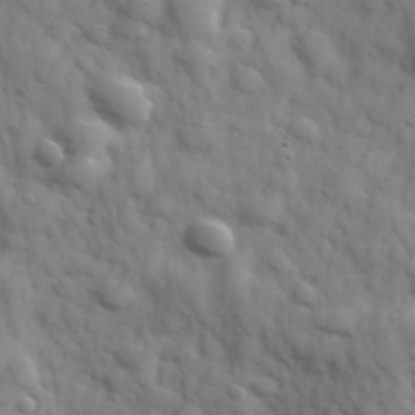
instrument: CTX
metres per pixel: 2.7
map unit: Hve
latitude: 32.2711
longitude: 150.7841
